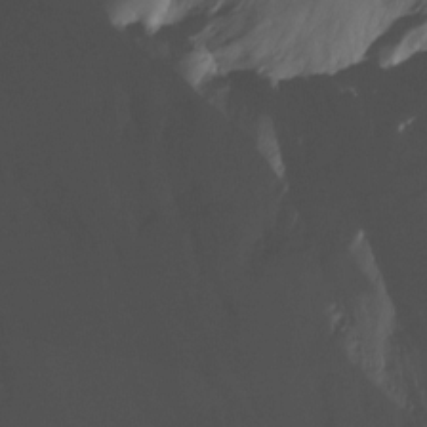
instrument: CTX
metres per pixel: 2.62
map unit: Htu
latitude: -15.8612
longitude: -47.0837
